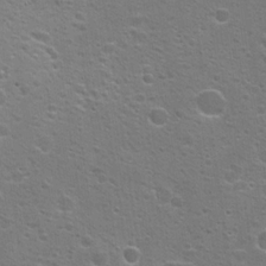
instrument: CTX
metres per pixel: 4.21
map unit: Hto
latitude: 19.0269
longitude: -41.7071
